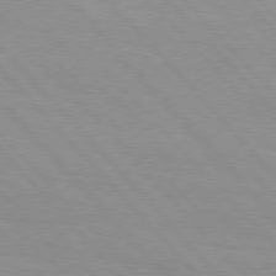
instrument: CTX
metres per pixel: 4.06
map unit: Hpe
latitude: 76.5356
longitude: -154.1767
